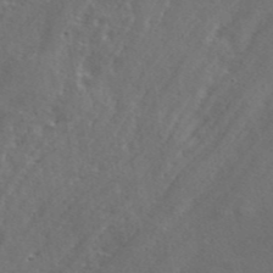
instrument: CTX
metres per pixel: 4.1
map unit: ANa
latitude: 43.5749
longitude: 48.3496
